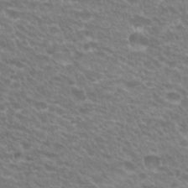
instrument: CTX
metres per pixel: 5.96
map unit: Hto
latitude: 26.1956
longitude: -29.9906
